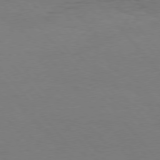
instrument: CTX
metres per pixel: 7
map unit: Hpe
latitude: 75.8961
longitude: -145.3104
